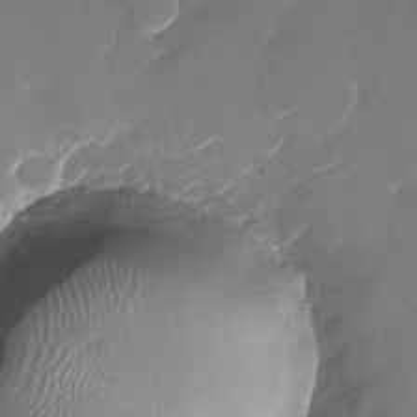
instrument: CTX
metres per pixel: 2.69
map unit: Nhu
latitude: -27.0675
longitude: -73.7072
